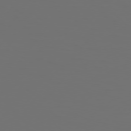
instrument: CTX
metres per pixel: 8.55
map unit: Hpe
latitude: 75.1214
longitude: -129.8583
